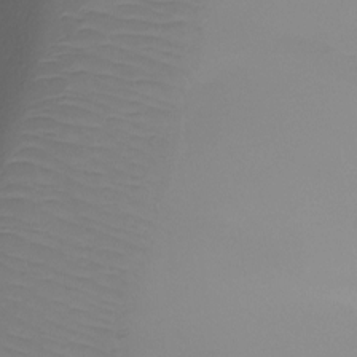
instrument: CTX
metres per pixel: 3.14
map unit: Ht
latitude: -7.2754
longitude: -29.8016
